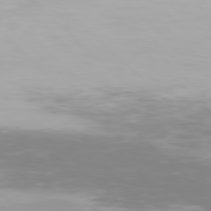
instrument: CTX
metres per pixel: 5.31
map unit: Hpe
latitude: 77.0647
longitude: -162.7247
